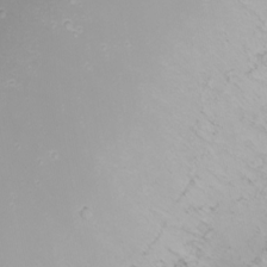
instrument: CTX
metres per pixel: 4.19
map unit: Nhu
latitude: -8.9353
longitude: -80.8191
